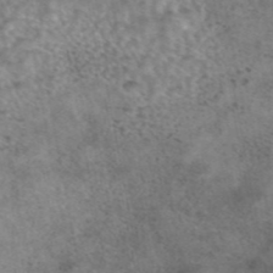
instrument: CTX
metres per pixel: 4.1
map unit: eAb
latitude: 44.3656
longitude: 108.3495
